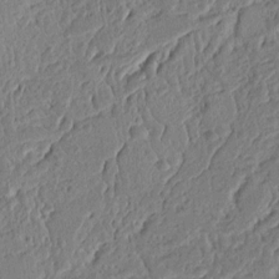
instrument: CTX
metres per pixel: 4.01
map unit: Ht
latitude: 11.4616
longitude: -75.9717
